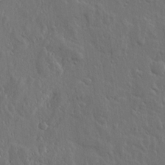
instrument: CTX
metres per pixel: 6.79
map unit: lHvf
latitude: 17.8017
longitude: -117.1025
